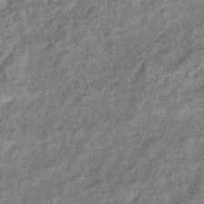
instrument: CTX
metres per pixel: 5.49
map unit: eHb
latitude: -39.7856
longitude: 81.0676
